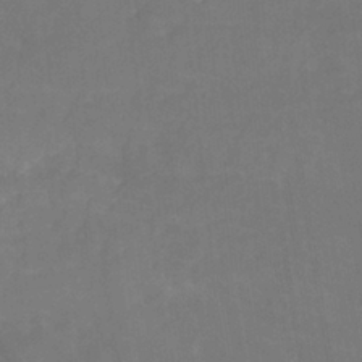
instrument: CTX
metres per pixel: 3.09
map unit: HNhu
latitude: -24.6518
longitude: 49.0487
